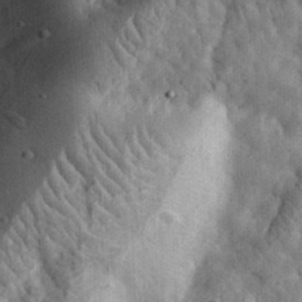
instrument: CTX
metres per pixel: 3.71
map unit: eHh
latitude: 33.7828
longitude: -80.1011
